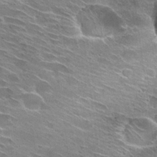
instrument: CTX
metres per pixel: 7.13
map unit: Hto
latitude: 29.6505
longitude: -43.5560
